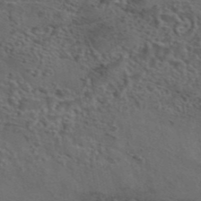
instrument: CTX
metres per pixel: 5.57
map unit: eAb
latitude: 43.8961
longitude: 103.4643
